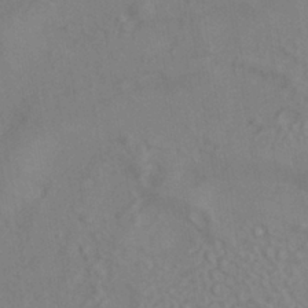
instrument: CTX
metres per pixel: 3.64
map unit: ANa
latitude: -38.6708
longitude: 95.6721
